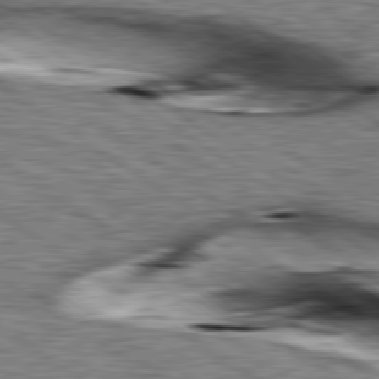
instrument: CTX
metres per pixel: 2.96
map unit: lApd
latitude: 79.5560
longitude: -49.3482
